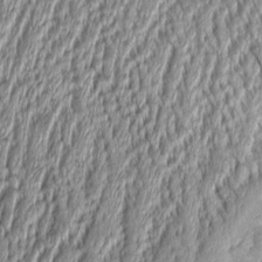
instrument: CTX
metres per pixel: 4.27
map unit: Aa
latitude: 9.1781
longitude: -129.0080
